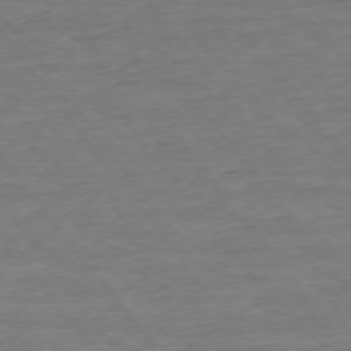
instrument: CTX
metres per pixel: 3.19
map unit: Ap
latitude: -75.4266
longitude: -84.8380
